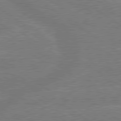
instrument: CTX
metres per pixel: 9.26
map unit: lApd
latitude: 79.4994
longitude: -145.6505
